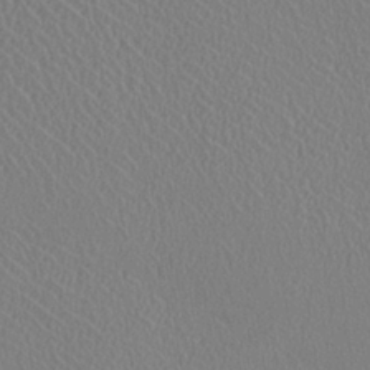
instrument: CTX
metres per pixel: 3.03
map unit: HNhu
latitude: -0.7086
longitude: -1.3481
